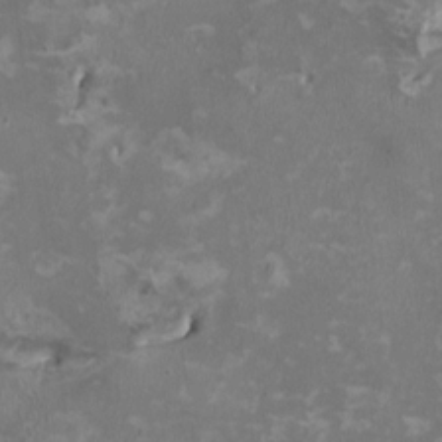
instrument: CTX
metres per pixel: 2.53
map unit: HNhu
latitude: 2.2900
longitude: -4.1767
